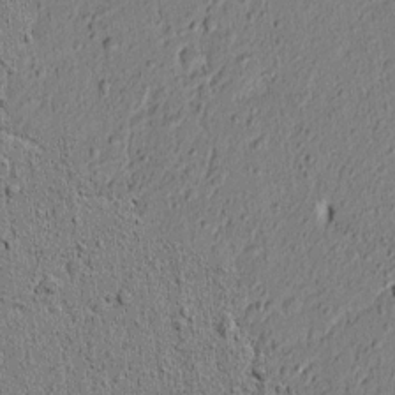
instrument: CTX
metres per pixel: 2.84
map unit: lAvf
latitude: 5.7072
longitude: 165.1243
